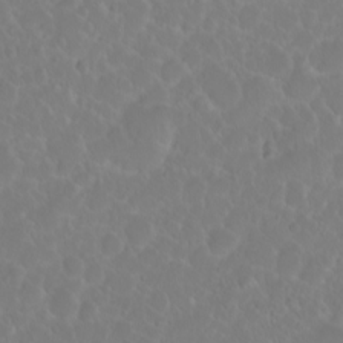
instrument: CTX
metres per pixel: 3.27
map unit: eHh
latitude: 1.2348
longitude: -55.3104
